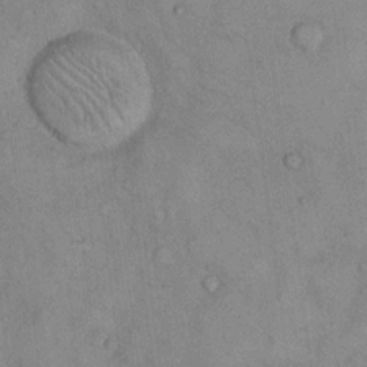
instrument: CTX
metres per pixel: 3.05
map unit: Hto
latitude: 9.1970
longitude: -59.2726
